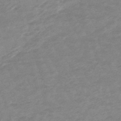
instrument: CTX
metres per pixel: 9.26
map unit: lHb
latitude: -48.1795
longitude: 81.8045
